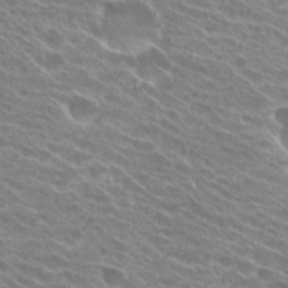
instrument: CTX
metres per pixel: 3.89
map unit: Hto
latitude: 24.9891
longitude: -42.1389
